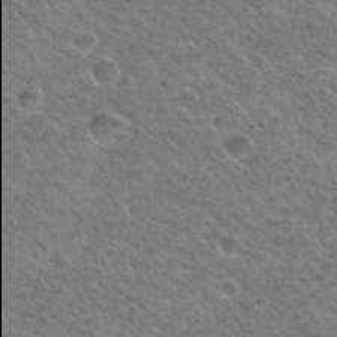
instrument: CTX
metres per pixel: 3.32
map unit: Hto
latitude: 32.8002
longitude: -49.9906
